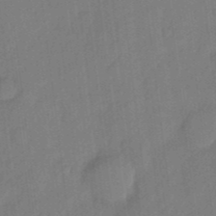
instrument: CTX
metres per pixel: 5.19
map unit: eHh
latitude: 4.0255
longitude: -73.5372
